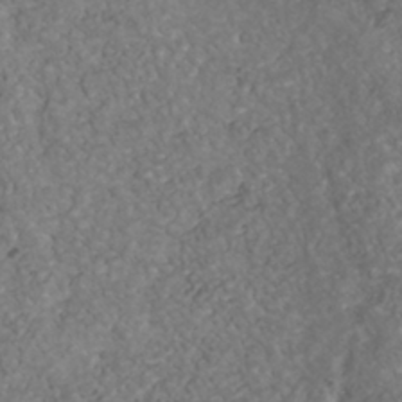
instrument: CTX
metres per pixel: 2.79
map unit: Nhu
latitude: -40.8597
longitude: -83.4993
